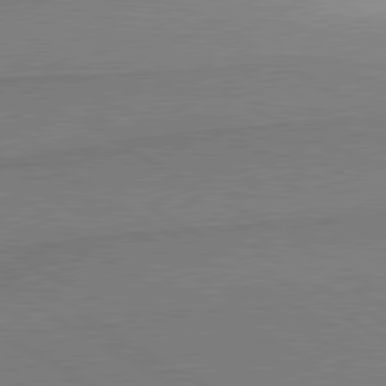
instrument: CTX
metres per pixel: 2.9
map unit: lApd
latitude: 80.4223
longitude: 166.7274
